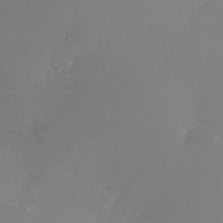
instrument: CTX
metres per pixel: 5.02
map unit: Nhe
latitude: -37.0675
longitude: -113.0458
